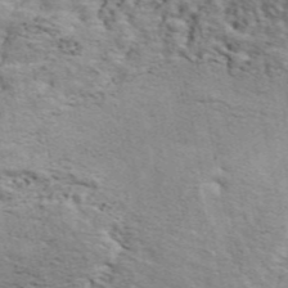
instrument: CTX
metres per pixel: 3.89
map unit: ANa
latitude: 48.3467
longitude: -75.6505
